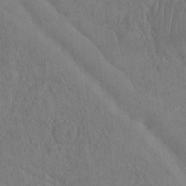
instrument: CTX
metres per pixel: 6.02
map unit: eHh
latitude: -2.8030
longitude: 14.7275
